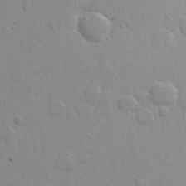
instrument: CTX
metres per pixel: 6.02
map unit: lHvf
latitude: 22.0444
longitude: 141.1620
